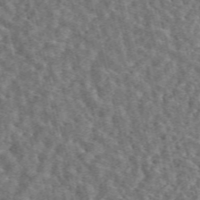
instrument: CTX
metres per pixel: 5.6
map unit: eAb
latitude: 44.9513
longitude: 111.6155
